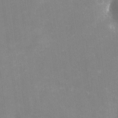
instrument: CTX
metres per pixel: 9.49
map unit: Nhu
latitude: -29.5210
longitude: -64.4601
